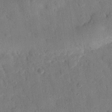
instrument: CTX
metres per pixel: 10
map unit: eHh
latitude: 27.0836
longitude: -77.0269
